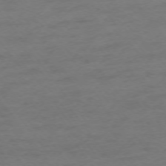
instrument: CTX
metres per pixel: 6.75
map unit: Ap
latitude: -74.8219
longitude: -72.8569
